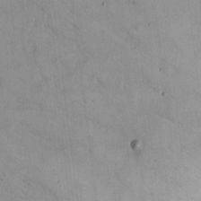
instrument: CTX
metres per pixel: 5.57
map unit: Nhu
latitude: 14.3090
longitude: -36.9892
